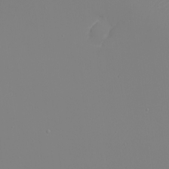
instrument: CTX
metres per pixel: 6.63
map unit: eHh
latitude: -6.1039
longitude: -88.5168
